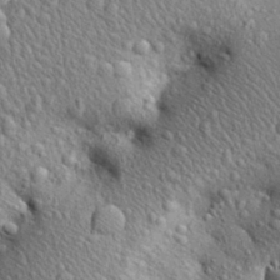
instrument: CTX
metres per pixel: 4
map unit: Aa
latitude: 28.0255
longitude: -148.7624
